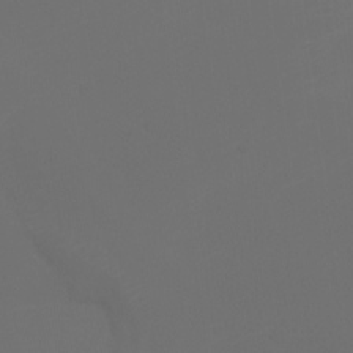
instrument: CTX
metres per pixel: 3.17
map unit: Aa
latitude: -7.1998
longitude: -72.7247
